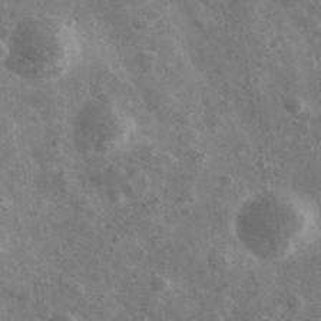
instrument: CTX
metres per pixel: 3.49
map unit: Ave
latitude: 38.4979
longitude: -107.1025
